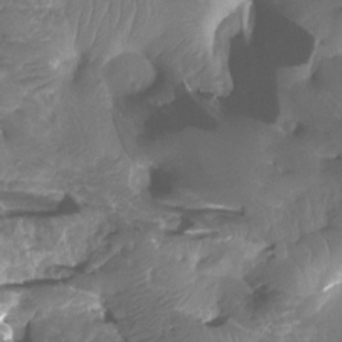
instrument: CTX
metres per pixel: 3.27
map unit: Ht
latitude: -13.6722
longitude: -44.1578
